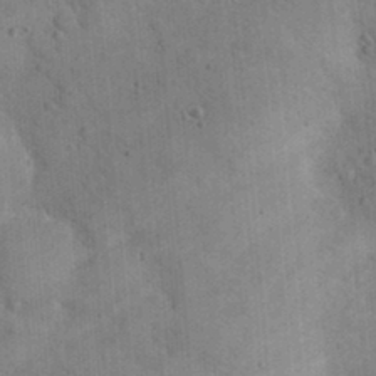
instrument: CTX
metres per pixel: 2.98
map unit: eHh
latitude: 24.9135
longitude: -65.1781
